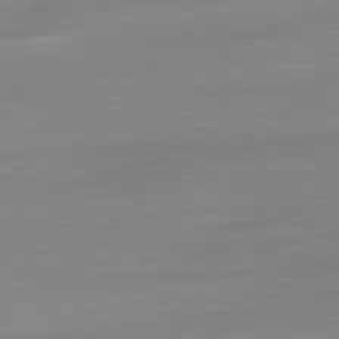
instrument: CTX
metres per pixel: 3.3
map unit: Ap
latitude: -80.8597
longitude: -78.1767
